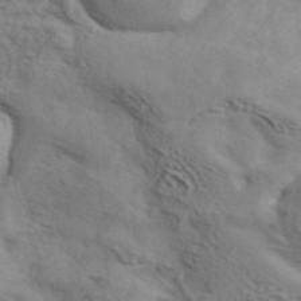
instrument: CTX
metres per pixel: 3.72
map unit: ANa
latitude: 43.6883
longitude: 48.1228
